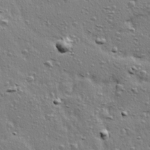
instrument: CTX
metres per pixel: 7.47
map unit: Ave
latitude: 16.0822
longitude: -104.8569
